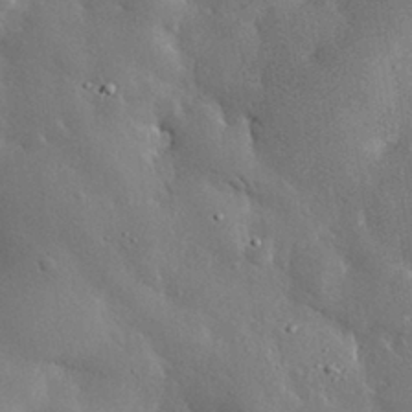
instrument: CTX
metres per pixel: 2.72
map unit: eHh
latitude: 30.6869
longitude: -80.6113
